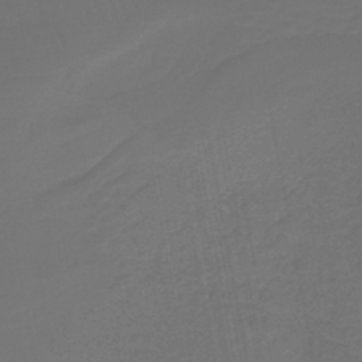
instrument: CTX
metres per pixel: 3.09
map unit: lHb
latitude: -43.8044
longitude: 60.8597
